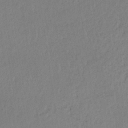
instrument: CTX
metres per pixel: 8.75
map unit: HNb
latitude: -34.0661
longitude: 63.8989
